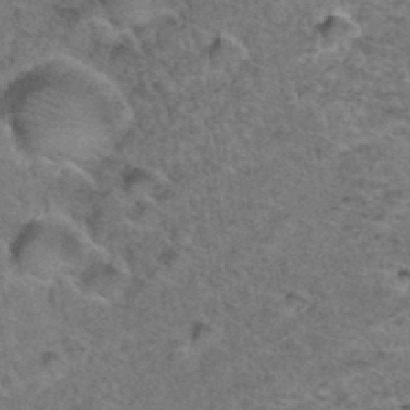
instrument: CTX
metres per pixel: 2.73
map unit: Hto
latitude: 35.9528
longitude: -48.4223
